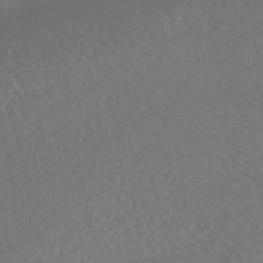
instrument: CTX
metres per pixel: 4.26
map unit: lHb
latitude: -43.4076
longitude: 75.8801
